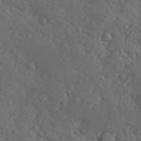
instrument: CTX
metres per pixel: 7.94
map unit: Ave
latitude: -9.4643
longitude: -119.0080
